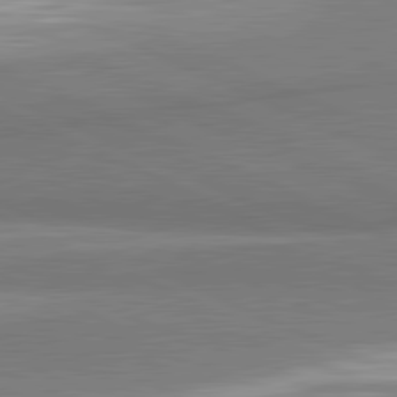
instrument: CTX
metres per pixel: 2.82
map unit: lApd
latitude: 81.8205
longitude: 162.0850
